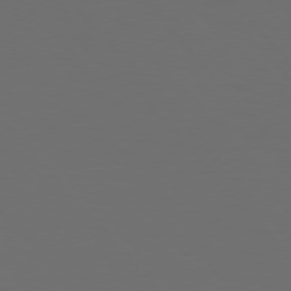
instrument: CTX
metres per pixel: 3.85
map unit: Hpe
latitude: 76.8569
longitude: -166.5168
